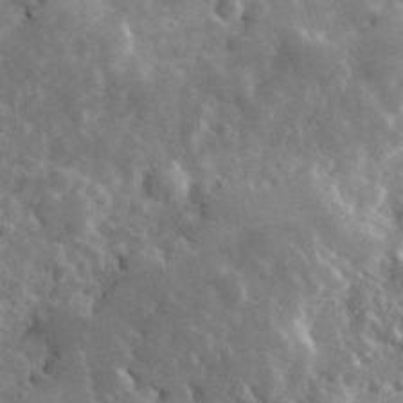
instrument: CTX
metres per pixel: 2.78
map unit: lHvf
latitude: 34.4979
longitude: -86.4034
